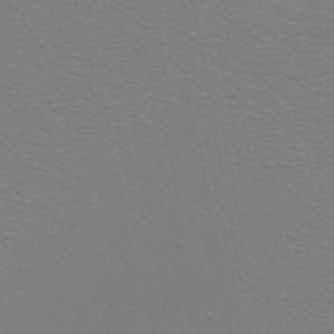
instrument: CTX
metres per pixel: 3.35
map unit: ANa
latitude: 44.5357
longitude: 29.4454
